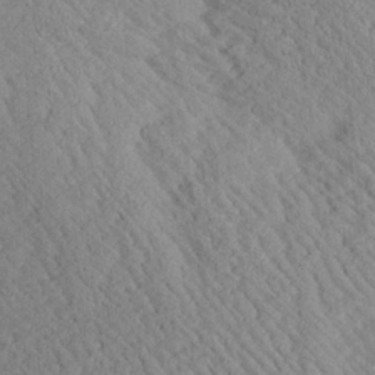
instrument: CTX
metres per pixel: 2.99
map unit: Aa
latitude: 24.3656
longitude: -133.8961
